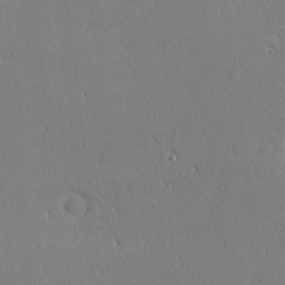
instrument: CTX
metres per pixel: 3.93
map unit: Nhu
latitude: 1.2348
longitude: -78.2901
